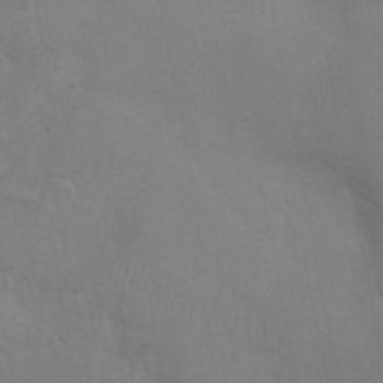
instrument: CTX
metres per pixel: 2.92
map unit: Nhu
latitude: 0.2522
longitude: -15.8962
